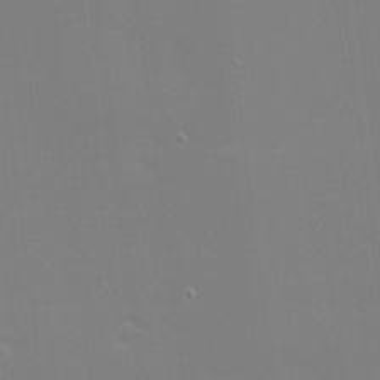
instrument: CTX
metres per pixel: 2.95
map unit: eHh
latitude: -2.3495
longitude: -80.4790
